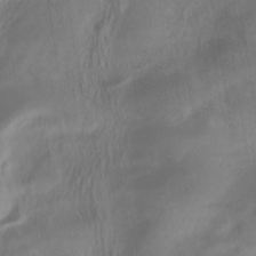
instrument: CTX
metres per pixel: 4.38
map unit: ANa
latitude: -38.4629
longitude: 96.5385
